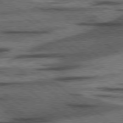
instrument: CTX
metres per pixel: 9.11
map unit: lApd
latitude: 78.1767
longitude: -53.5182
